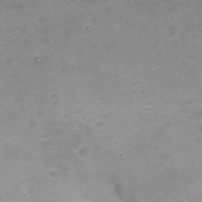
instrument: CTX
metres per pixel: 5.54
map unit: Nhu
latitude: 23.0836
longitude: -61.6883
